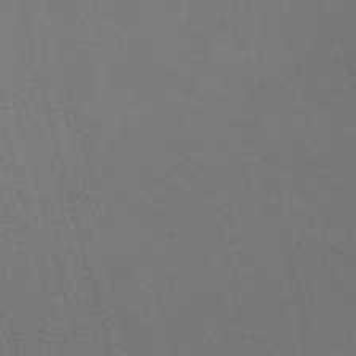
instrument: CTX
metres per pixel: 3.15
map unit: Nve
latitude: -58.5951
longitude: 63.0297
